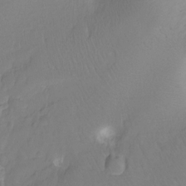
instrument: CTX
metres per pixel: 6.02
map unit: Hto
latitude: -11.9556
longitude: -39.6883
